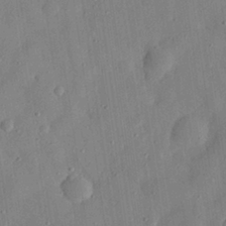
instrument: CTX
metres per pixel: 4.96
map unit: eHh
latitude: 28.8758
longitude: -74.7057
